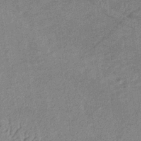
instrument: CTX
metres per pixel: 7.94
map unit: lHb
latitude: -34.4440
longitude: 70.9164
